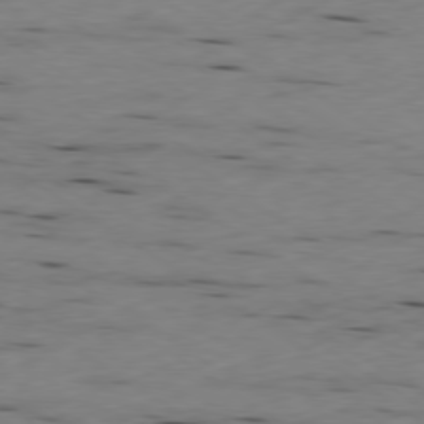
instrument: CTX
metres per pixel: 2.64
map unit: Ap
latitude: -79.6344
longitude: -100.7813
